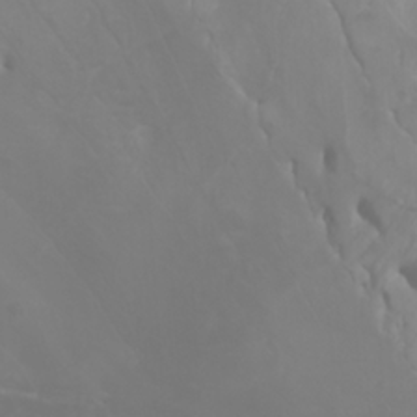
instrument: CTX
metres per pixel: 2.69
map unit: Nhu
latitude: -5.1242
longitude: -74.2334
